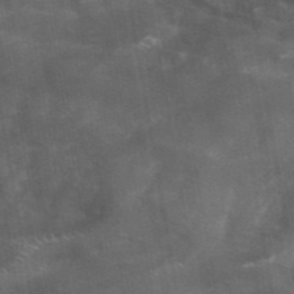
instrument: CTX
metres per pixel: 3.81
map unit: ANa
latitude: 42.0822
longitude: 16.2173
